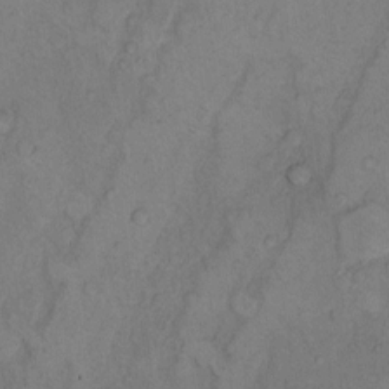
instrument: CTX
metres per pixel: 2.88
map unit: Hto
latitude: 7.9339
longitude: -59.9150
